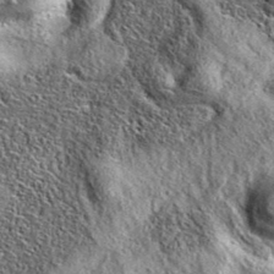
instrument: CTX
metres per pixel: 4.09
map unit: eAb
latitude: 36.8002
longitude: 109.8422
